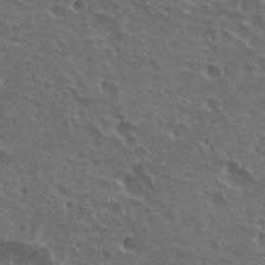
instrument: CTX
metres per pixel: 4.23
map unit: Nhu
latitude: 26.6869
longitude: -50.7624
